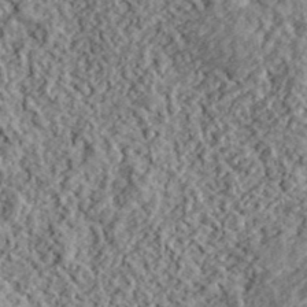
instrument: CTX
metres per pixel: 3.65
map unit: lHvf
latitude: 40.6679
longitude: -87.8961
